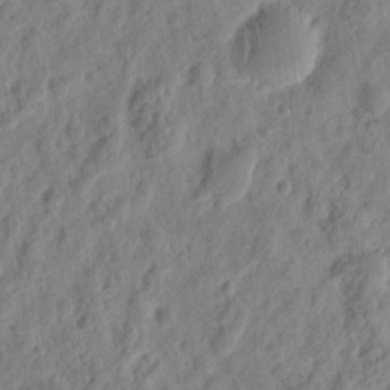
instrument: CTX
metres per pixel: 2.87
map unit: eHh
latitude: 9.4238
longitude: -74.2523
